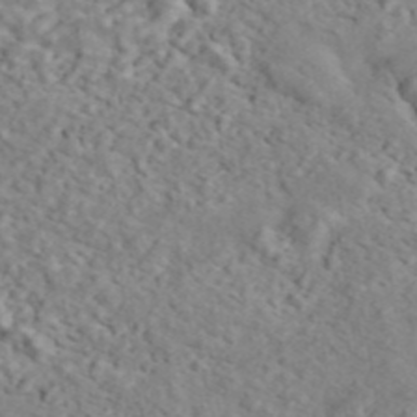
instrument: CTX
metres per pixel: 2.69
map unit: ANa
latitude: 44.7435
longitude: 21.3131
